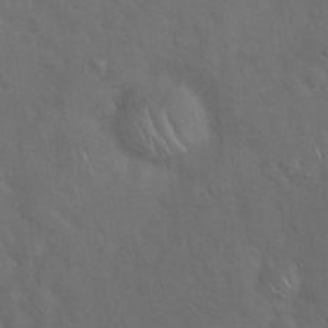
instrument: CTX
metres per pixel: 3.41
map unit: Hto
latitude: 18.9136
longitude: -53.8017
